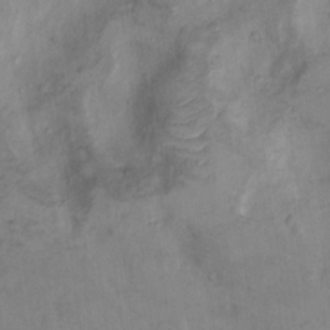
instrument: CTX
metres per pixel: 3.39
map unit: Nhu
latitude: 9.3671
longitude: -24.9513
